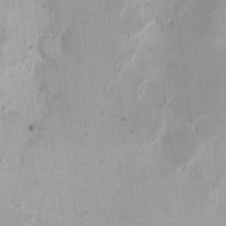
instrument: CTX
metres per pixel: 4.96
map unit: eHh
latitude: 11.4238
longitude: -68.3278
